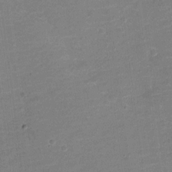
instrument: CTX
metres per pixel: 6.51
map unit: Nve
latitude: -21.1053
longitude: 103.7667
